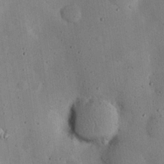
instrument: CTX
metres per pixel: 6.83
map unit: eHh
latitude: 24.3845
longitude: -71.7827
